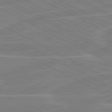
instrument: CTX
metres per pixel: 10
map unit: lApd
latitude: 80.8569
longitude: 121.1053
